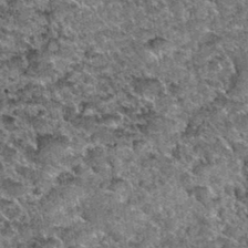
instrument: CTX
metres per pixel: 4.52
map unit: Hto
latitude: 34.8569
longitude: -52.4223
